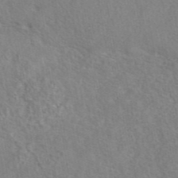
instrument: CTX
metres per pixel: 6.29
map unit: eAb
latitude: 42.7435
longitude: 104.2172
